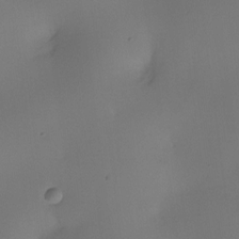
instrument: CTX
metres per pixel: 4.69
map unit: eHh
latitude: -23.2187
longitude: 14.8975
